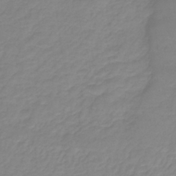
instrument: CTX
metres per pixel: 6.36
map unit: lHb
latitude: -40.1228
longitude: 70.0661
